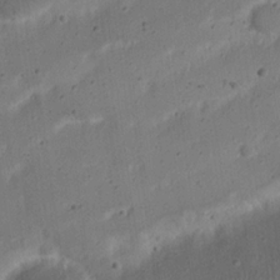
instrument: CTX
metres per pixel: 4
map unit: Nhu
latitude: 21.7261
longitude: -71.0458
